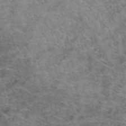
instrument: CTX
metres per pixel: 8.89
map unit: Hto
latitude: 39.7450
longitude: -41.8205
